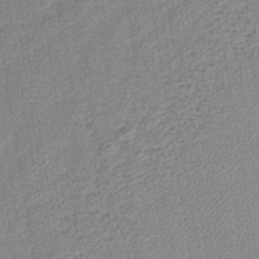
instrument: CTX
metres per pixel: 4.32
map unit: lHb
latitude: -40.1795
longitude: 62.5762
